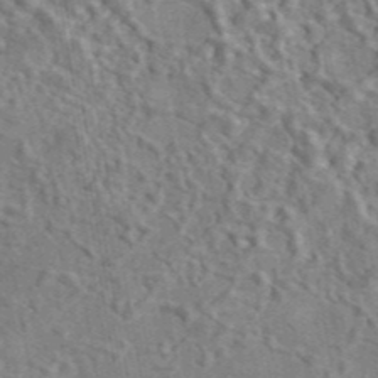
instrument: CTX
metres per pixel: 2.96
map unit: eAb
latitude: 42.2712
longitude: 109.2565
